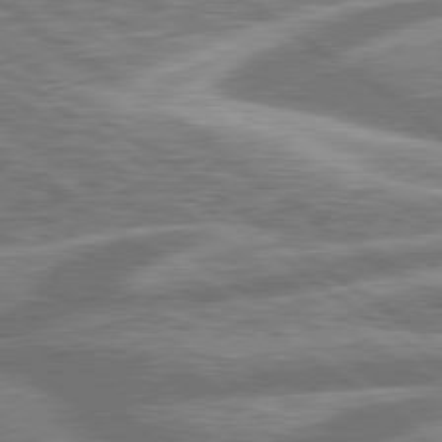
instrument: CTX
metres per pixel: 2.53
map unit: lApd
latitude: 79.7450
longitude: -170.8380
